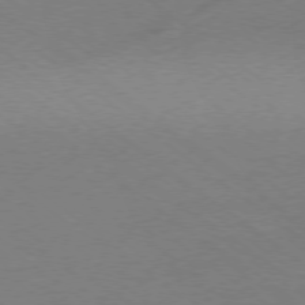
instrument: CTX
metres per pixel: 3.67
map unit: Ap
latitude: -78.3684
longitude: -94.9514
